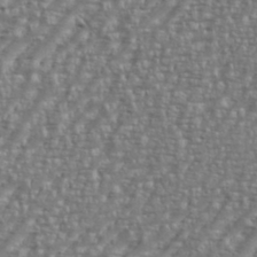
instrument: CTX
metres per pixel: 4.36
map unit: eHh
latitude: 35.7827
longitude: -134.0444
